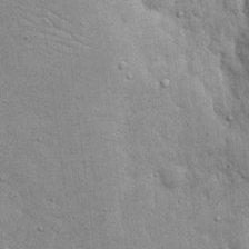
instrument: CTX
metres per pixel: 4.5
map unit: eHh
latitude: 19.3481
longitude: -61.3104
